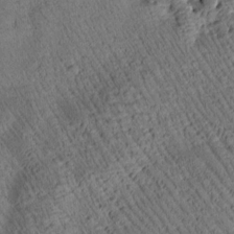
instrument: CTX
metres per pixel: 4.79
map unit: Htu
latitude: 3.2348
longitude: 179.1809
